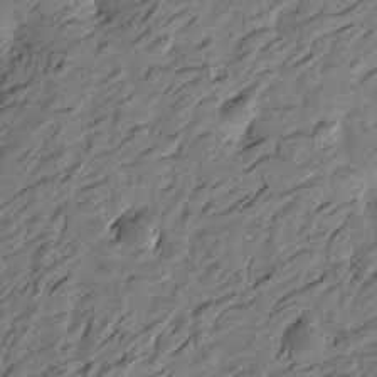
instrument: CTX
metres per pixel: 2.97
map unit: Htu
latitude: -2.5195
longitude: -179.1026
